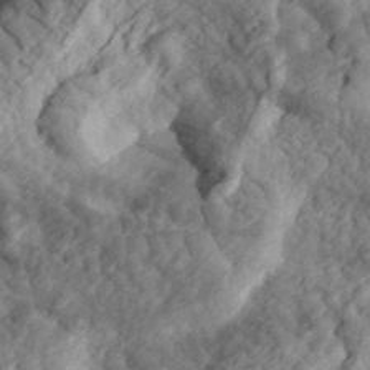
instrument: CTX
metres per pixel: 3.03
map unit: eHh
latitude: 36.5924
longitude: -79.4805
